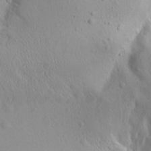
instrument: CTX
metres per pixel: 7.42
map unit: Aa
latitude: 13.1214
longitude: -142.5735
